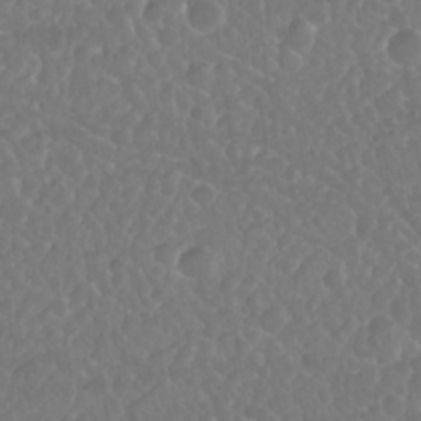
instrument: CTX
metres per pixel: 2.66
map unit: Nhu
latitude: 25.7071
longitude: -57.3292
